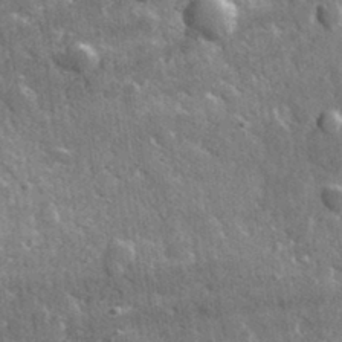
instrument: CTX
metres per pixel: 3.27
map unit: lHvf
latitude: 34.8002
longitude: -88.6113
